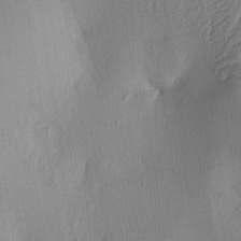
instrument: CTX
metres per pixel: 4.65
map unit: lAa
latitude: 5.7827
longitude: -113.1403
